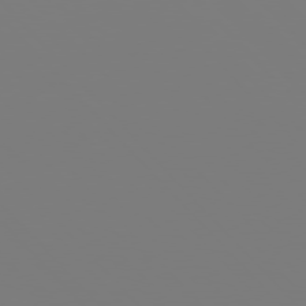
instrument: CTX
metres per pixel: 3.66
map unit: Hpe
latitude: 76.9513
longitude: -161.2726
